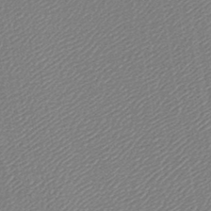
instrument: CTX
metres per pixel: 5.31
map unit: lHb
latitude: -44.6141
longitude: 64.9164
